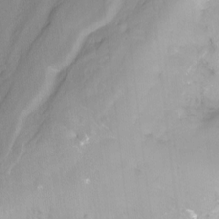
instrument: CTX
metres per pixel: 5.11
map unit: Nhu
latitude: -12.8408
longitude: -60.5923
